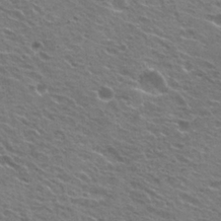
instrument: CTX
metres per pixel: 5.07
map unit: Hto
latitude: 24.4790
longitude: -30.6680
